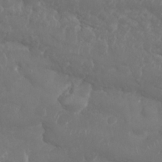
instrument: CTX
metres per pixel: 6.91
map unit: Nhu
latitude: 25.7827
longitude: -61.4426
